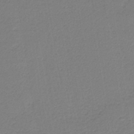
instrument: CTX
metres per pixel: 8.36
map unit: HNb
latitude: -42.2361
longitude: 51.3132
